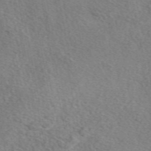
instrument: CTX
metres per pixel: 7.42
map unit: eAb
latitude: 49.7072
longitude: 110.1983
